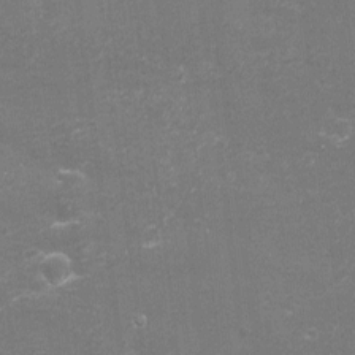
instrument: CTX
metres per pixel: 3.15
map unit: eHh
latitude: -3.5210
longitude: -75.6505
